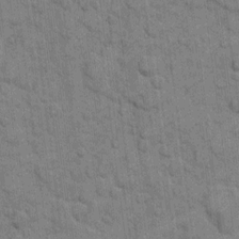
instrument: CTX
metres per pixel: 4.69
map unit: eHh
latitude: 10.3845
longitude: -65.2537
